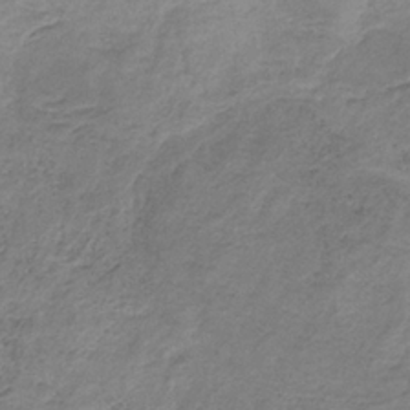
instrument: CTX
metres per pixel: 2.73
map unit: HNb
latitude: -32.0850
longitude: 61.1620
